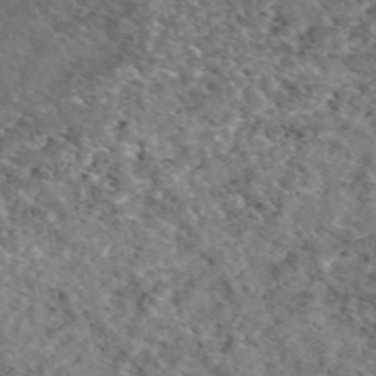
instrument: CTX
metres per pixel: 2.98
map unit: eAb
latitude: 49.4804
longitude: 111.8611
